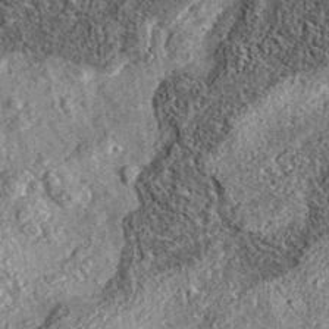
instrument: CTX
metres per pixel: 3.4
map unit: eAb
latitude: 36.3278
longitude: 108.8975
